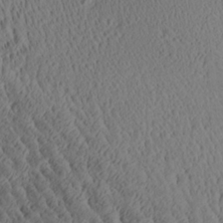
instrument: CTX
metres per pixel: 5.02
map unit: Aa
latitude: 26.6869
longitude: -136.8758
